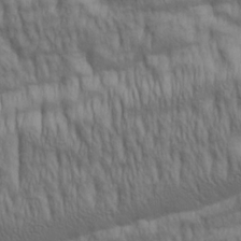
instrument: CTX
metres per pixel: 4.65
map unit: lAa
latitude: 5.3293
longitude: -115.4804
